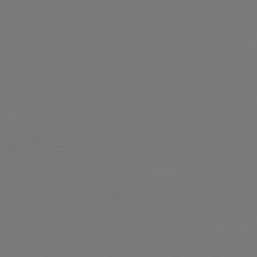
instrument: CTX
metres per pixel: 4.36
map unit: lApd
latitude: 81.3859
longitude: -150.5168
